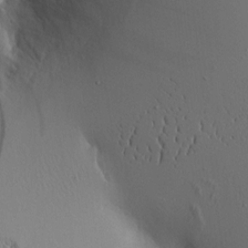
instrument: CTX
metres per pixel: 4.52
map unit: Aa
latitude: 9.8961
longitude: -129.5371
